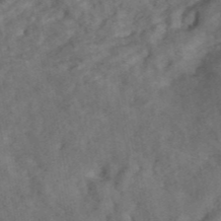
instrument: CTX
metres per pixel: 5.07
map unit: ANa
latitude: 41.8016
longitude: 15.7856
